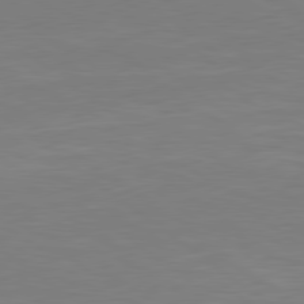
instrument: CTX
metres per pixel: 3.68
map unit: Hpe
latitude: 79.2159
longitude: -148.6113
